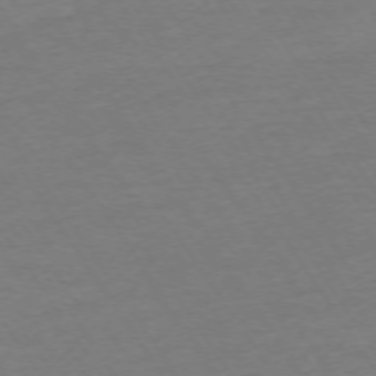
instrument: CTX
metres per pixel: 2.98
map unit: Ap
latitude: -74.1228
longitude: -85.8017
